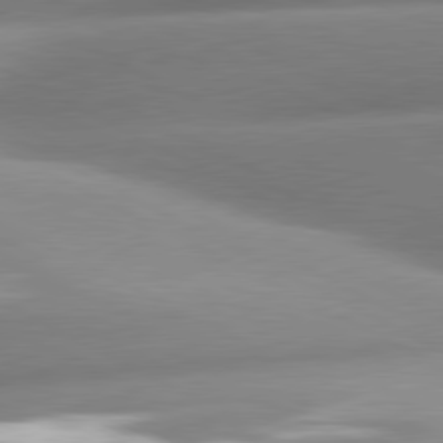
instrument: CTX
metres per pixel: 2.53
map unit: lApd
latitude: 80.6490
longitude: -159.0648
